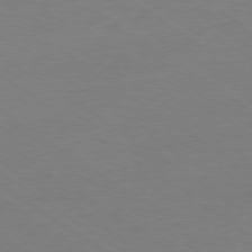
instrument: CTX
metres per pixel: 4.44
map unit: Ap
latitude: -79.0108
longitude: -94.3845
